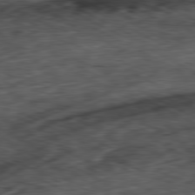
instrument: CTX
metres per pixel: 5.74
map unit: Ap
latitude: -81.0298
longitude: -73.1593
